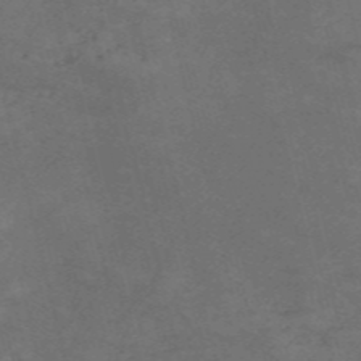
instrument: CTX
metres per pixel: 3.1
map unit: HNb
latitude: -56.0661
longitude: -45.0836
